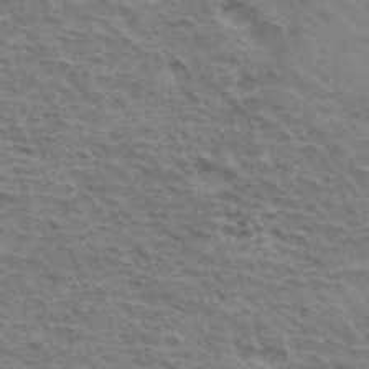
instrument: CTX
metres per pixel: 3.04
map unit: Hto
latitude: 34.5168
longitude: -43.6694
